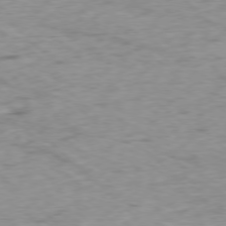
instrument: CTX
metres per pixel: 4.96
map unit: Ap
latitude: -77.5588
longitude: -79.3482
